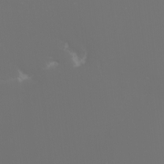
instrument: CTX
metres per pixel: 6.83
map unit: Nhu
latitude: -8.8030
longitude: -95.1781
